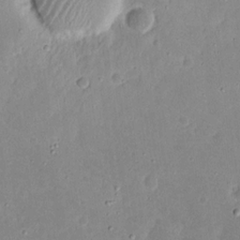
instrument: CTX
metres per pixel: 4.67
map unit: eHh
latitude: 17.6505
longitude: -72.8569
